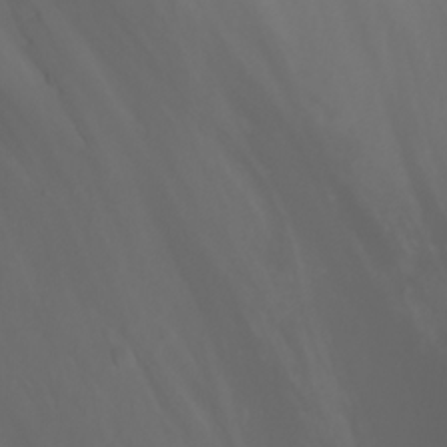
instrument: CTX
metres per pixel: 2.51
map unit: Nhu
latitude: -0.5763
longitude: -81.0269
